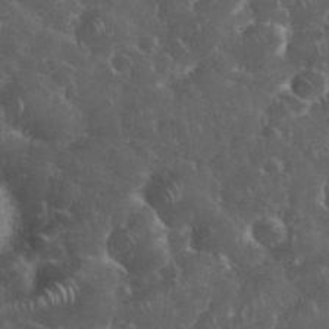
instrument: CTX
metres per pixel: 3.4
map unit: eHh
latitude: 33.8772
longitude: -62.2712
